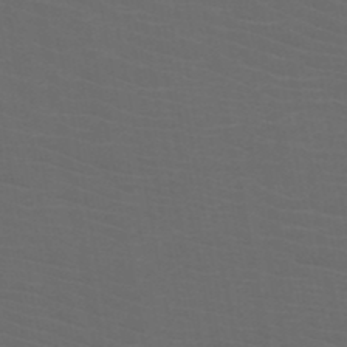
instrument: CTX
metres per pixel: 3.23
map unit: HNb
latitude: -49.7289
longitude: -46.1200
